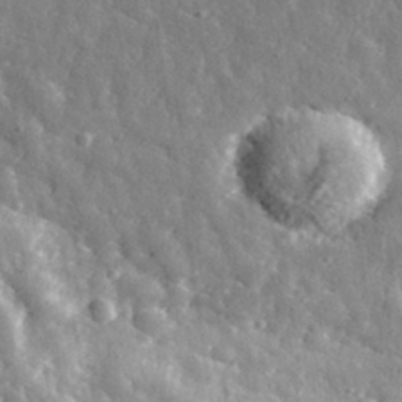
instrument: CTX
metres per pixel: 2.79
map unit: eHh
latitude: 34.5545
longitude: -80.1011
